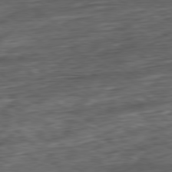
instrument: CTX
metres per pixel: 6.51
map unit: Hpe
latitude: -80.5574
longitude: 21.0864
